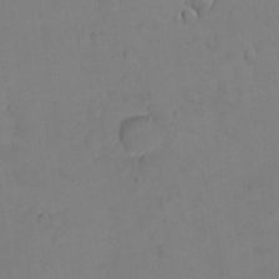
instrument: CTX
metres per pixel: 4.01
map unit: eHh
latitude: -8.8219
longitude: -67.0647
